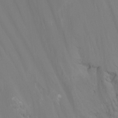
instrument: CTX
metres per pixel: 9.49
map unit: Nhu
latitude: -15.5777
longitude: -57.1403
